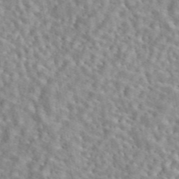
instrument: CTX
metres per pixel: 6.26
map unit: eAb
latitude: 44.5546
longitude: 112.2740
